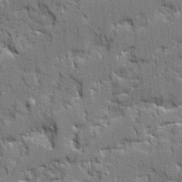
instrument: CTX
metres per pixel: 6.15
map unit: Ave
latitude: 20.2523
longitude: -128.7246
